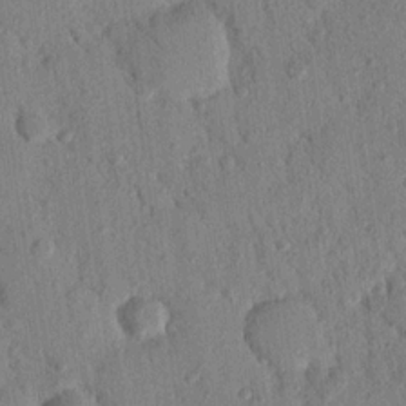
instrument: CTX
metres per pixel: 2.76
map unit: Nhu
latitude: 21.1214
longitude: -78.5735
